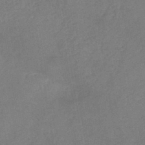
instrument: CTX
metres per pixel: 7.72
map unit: HNb
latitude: -44.4818
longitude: -38.4790
